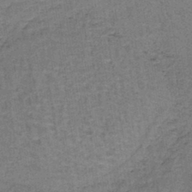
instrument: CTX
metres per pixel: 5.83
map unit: lHb
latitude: -40.7841
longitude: 57.3887
